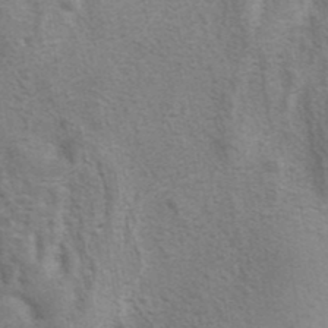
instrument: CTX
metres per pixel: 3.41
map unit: eAb
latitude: 41.2159
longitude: 106.1228
